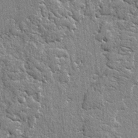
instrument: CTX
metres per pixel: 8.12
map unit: lAvf
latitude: -4.7085
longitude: -109.4804
